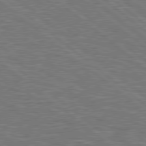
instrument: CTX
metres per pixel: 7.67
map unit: Hpe
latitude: 78.8380
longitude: -170.2900
